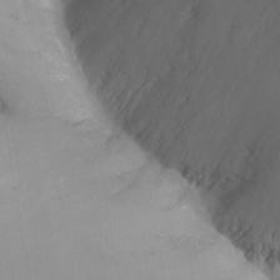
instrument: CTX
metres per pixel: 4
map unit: Nhu
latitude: -12.9164
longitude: -64.4034
